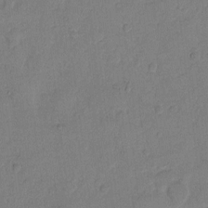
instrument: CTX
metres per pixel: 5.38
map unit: Hto
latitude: 7.8394
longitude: -61.8394
